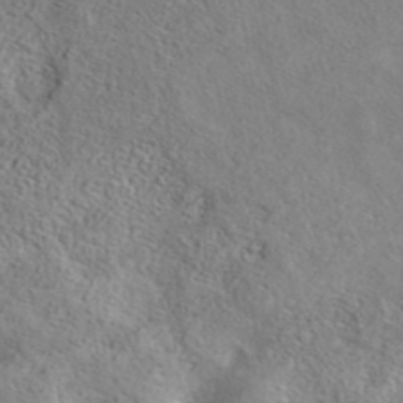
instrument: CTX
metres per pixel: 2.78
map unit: eAb
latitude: 41.0647
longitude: 105.1620
